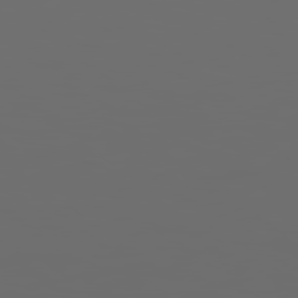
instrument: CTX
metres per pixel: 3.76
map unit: Hpe
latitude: 78.3656
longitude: 176.3306
